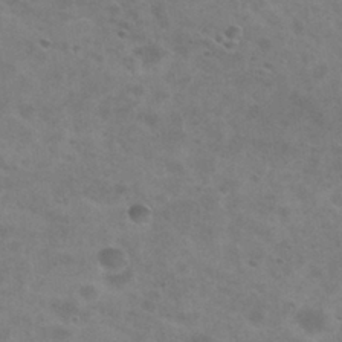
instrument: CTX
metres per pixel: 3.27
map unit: Nhu
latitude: 29.1970
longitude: -47.6883
